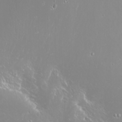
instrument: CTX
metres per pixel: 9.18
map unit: Nhu
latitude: -8.7085
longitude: -70.9325
